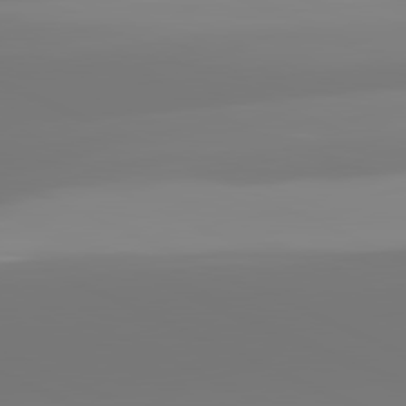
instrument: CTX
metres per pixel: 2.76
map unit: lApd
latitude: 81.6127
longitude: -148.4790
